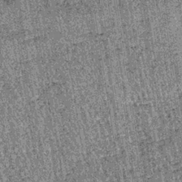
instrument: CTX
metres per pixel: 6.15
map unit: lHb
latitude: -37.0864
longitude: 67.1998
